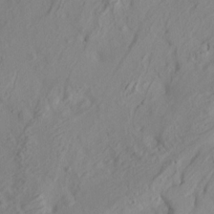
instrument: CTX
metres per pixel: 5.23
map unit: HNhu
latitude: 10.8947
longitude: 23.6722
